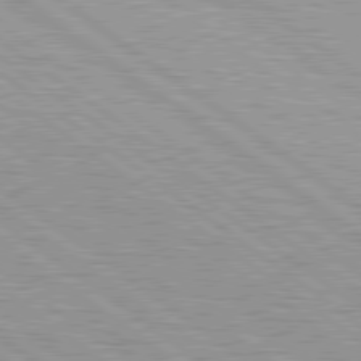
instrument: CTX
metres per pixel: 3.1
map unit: lApd
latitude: 79.6694
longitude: -140.4790
